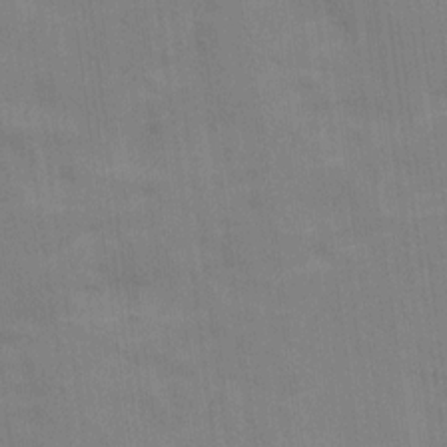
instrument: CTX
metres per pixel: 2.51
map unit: Ave
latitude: 16.3656
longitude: -138.3656
